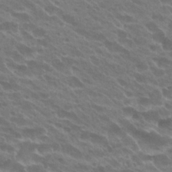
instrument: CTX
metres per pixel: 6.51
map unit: Hto
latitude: 27.0648
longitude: -35.2537
